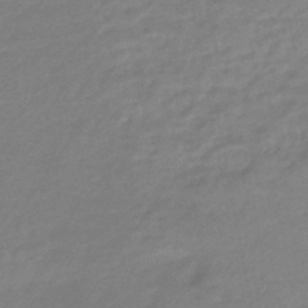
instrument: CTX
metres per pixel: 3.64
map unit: eHb
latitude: -47.1053
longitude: 88.7841
